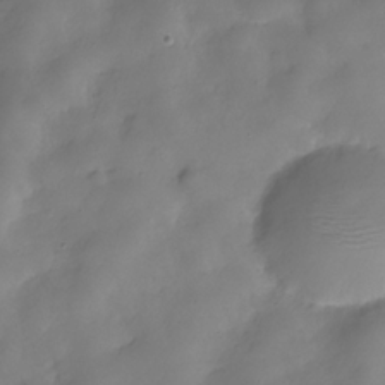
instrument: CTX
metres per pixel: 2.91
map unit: Hve
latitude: -31.4076
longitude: 94.9352
